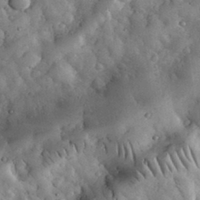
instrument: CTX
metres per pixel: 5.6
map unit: eHh
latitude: 33.5182
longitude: -68.6491
